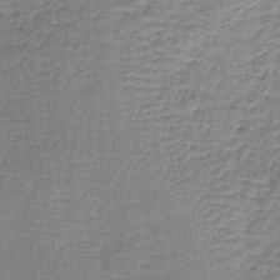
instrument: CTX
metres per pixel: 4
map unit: lHb
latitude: -41.6155
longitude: 58.8785
